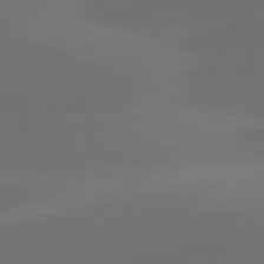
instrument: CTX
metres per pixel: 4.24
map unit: lApd
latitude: 80.7813
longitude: -83.7827
